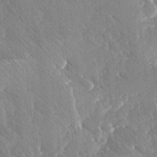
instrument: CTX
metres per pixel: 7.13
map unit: Ave
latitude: 8.3845
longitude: -104.8002
